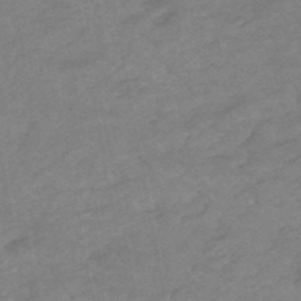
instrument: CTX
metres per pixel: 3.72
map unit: HNhu
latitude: -47.5399
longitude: 90.2173
